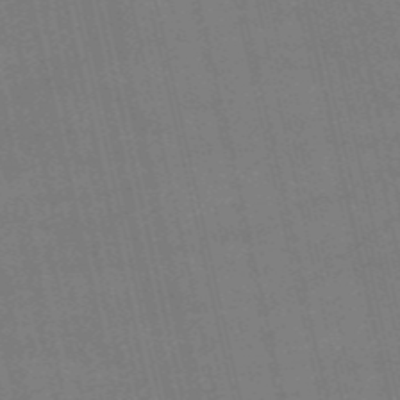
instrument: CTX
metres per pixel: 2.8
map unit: HNb
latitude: -52.8030
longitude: -40.9702
